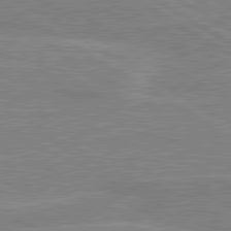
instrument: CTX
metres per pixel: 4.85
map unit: lApd
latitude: 80.5546
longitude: 123.2565
